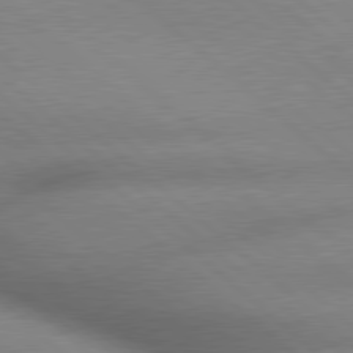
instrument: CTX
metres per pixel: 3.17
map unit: lApd
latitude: 79.5749
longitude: -163.0648
